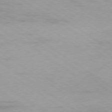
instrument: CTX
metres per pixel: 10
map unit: Ap
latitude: -76.9353
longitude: -74.9514
